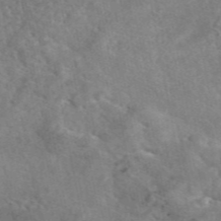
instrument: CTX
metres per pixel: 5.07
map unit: eAb
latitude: 47.1215
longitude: 127.9178
